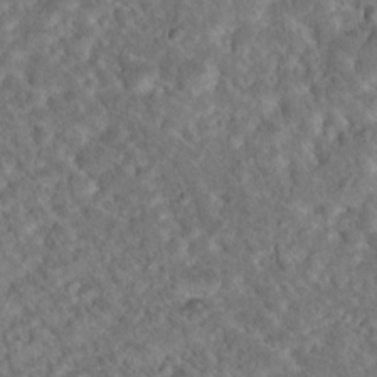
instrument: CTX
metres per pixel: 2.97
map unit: Nhu
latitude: 17.1403
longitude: -32.9892
